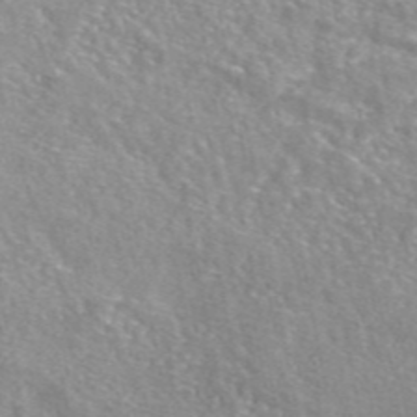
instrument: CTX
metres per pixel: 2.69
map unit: eAb
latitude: 46.7247
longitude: 101.9178
